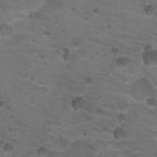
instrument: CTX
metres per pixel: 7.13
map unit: Nhu
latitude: 18.3278
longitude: -32.5924
